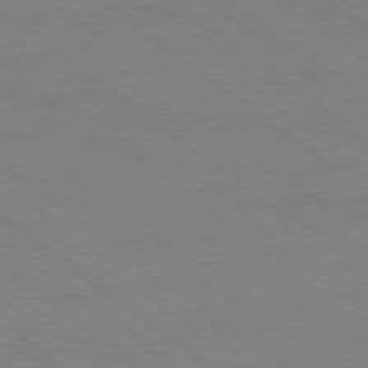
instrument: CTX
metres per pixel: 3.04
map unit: Ap
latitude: -79.2376
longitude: -83.7638
